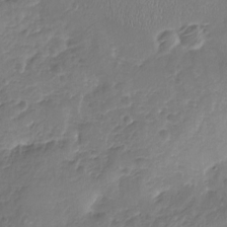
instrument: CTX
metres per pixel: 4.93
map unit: Nhu
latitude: -19.2943
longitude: -57.2159
